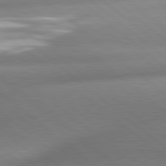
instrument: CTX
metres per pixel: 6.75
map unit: lApd
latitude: 80.4034
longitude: -160.0255
